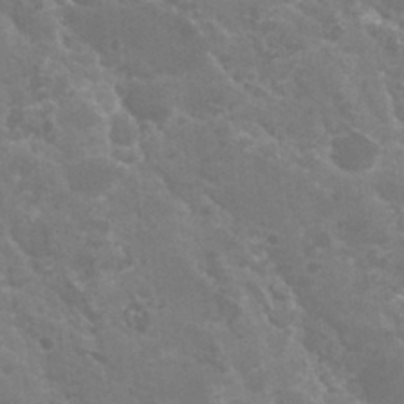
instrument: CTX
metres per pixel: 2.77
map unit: Hto
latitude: 30.1767
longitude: -43.7639
